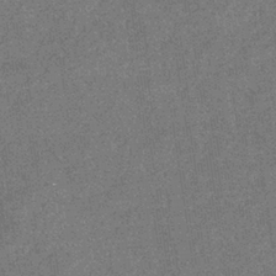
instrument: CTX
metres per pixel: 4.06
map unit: eHb
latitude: -35.4832
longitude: 78.2928
